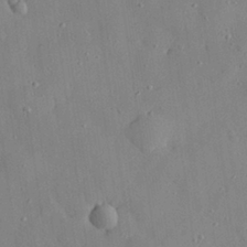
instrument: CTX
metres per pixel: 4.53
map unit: eHh
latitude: 28.6490
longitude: -78.0633
